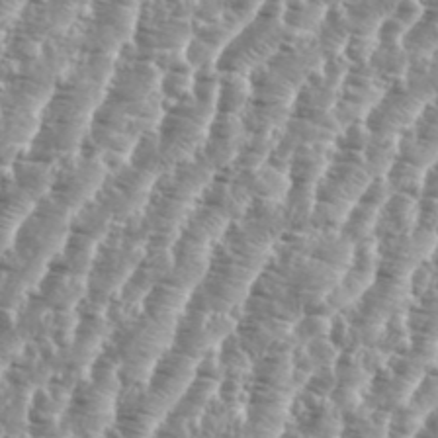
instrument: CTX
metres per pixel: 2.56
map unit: eHh
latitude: 35.0080
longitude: -135.4615
